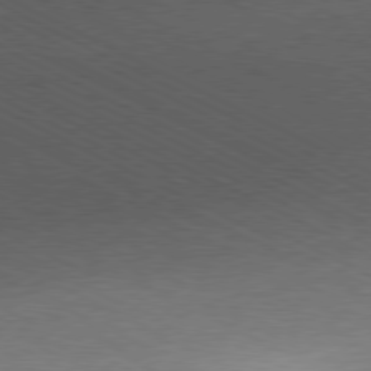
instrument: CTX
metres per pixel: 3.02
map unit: Ap
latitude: -80.7463
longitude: -85.5560
